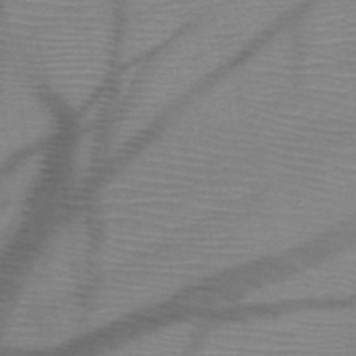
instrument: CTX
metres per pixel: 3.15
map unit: HNb
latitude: -46.9919
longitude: -40.9324
